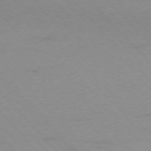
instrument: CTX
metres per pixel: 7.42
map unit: Ap
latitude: -76.7463
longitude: -61.1403
